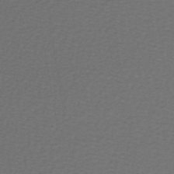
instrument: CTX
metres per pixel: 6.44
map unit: lHb
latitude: -45.9745
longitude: 71.7478
